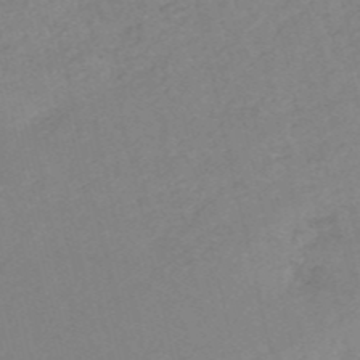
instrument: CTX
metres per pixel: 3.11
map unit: HNb
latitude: -54.5196
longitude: -45.8394
